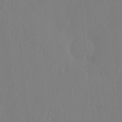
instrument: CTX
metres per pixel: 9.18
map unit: eHh
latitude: -3.1431
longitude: 18.3306
